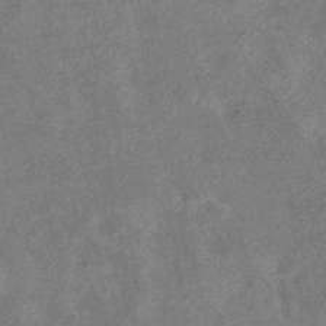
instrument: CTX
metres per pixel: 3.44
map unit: eHb
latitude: -38.4440
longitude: 77.3888
